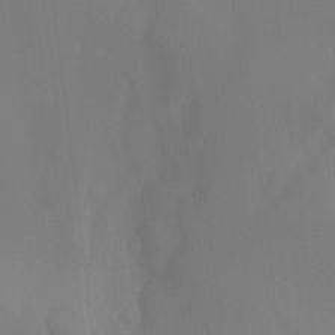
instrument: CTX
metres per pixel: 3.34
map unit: Ht
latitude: -15.3888
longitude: -55.2348
